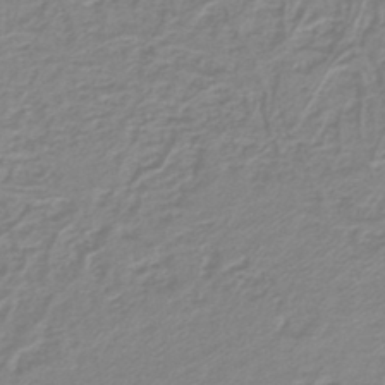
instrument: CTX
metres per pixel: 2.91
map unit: lHb
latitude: -41.7477
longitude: 62.2739
